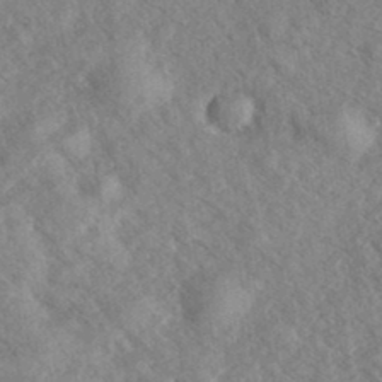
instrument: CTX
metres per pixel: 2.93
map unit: eHh
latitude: 37.0081
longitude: -138.6490
